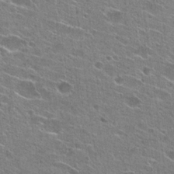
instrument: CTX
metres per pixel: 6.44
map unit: Hto
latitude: 25.4237
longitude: -44.0822
